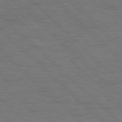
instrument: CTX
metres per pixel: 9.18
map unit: Hpe
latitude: 77.7449
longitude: -155.2915
